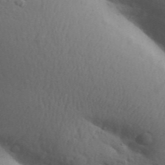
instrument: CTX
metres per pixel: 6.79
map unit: Aa
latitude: 30.6680
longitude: -146.3657
